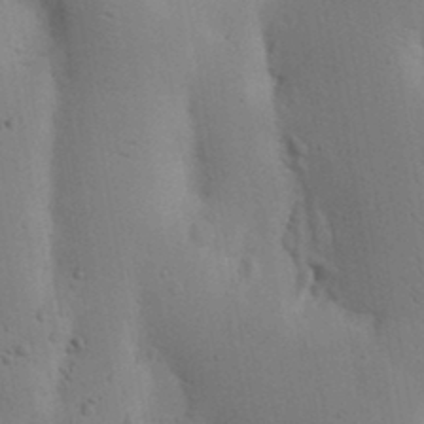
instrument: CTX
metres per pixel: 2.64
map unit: Nhu
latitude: 16.0822
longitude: -75.8772
